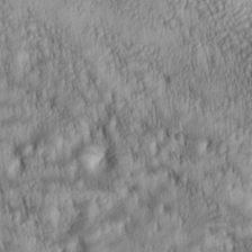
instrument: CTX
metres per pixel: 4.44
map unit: lAa
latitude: 6.5924
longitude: -115.1403
